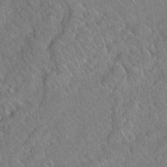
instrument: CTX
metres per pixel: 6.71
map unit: Hto
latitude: 18.9891
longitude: -52.4412
